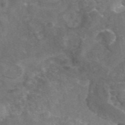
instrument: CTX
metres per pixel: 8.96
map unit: eAb
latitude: 45.4804
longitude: 115.6722
